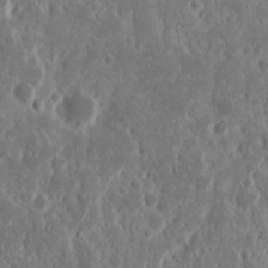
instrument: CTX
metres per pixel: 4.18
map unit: Nhu
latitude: 14.9325
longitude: -73.1781
